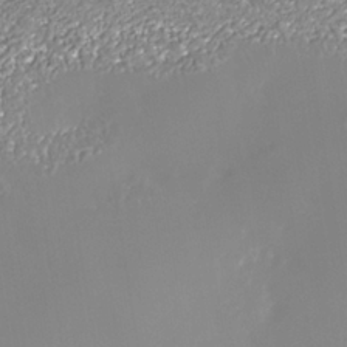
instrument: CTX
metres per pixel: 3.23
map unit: Nhe
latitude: -37.7666
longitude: -88.9514
